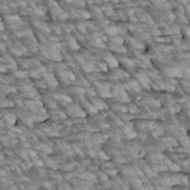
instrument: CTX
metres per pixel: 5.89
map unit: Htu
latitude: 2.3656
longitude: 143.8989
